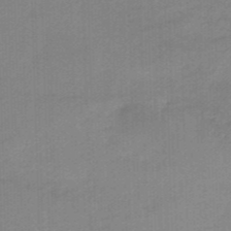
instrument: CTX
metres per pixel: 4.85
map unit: HNhu
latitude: -46.9919
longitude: 89.5399
